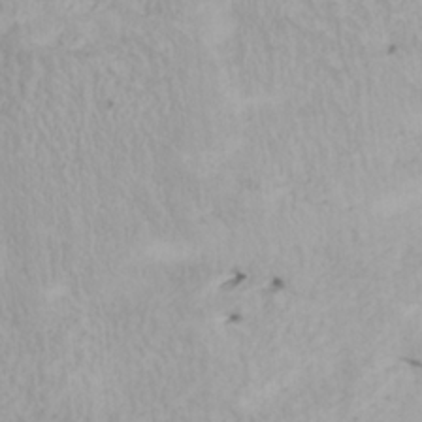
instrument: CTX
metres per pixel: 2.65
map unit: Htu
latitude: -7.6533
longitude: -66.3278
